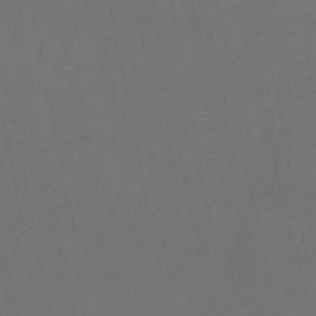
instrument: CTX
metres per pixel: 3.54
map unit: lHb
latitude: -45.7478
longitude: 61.1242
